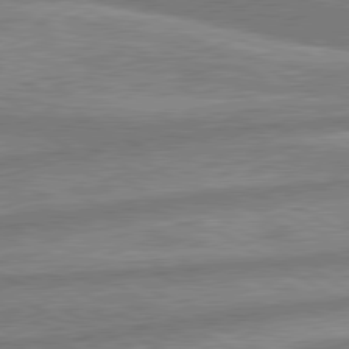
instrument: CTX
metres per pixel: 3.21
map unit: lApd
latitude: 80.2522
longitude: -167.9339
